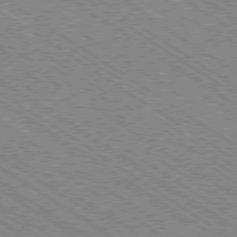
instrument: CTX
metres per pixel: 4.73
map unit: Ap
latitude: -79.1053
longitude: -79.6883
